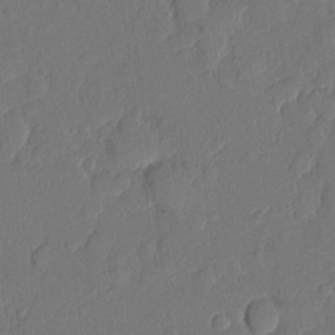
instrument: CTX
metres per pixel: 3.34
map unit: eHh
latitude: 5.3482
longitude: -74.8380
